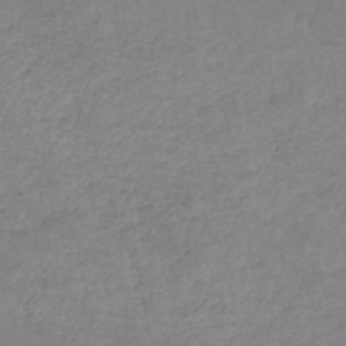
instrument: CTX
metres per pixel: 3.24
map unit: eHh
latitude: -45.1242
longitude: -29.9906
